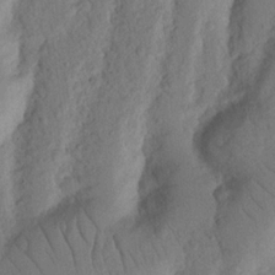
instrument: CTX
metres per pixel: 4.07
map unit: Nhu
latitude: 18.4601
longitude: -76.7624
